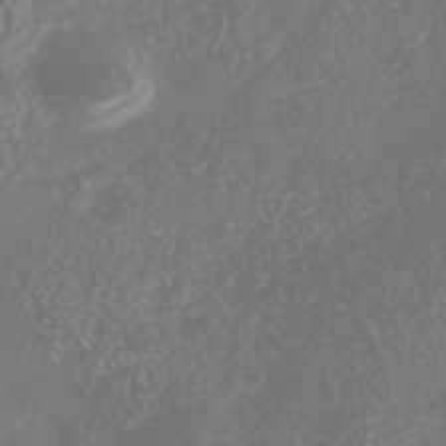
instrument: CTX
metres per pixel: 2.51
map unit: Nhu
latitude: -41.5210
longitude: -84.1578
